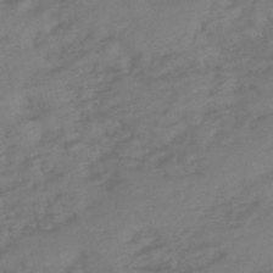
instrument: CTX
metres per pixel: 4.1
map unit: eHh
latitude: -51.1998
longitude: -25.0458
